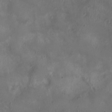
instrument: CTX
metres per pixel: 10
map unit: Nhu
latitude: 3.9339
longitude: -15.4616
